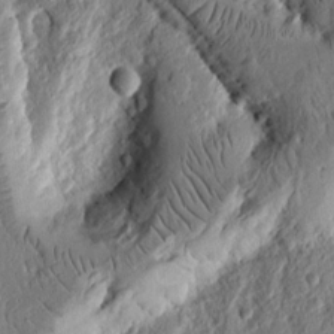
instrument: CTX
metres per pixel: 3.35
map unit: Ht
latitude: 11.1781
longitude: -75.5560
